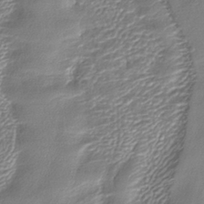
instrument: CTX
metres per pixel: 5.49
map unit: eHh
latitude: -39.5777
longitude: -25.9717
